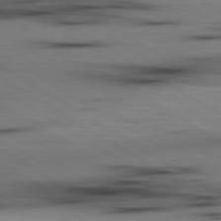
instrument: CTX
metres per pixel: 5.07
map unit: lApd
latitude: 80.0633
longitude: 160.6896
